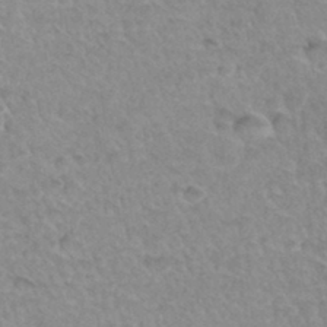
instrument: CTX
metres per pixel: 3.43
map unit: Hto
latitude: 34.9513
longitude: -46.0822
